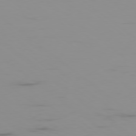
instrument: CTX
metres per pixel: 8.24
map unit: Ap
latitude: -79.1431
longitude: -70.8191
